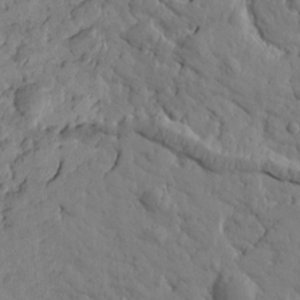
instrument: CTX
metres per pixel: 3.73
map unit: Htu
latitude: 2.0444
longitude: 178.2739
